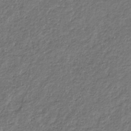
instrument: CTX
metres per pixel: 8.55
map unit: eHb
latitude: -31.1053
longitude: 69.5399
